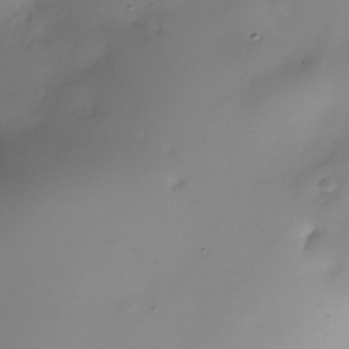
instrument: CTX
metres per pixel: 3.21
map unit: Nhe
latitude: -37.2942
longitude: -112.2333
